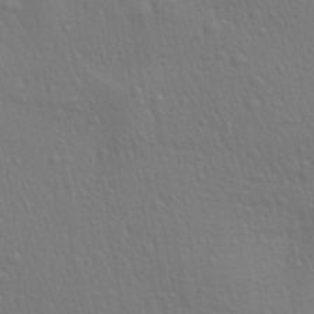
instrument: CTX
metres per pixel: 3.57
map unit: Aa
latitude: 27.7261
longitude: -139.5938
